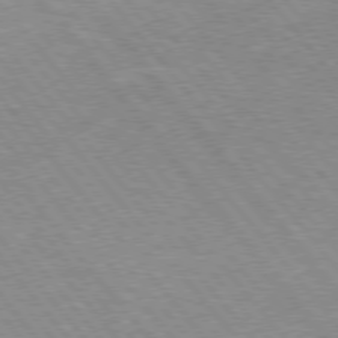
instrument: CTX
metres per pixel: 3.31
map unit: lApd
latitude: 75.9717
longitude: -83.4615
